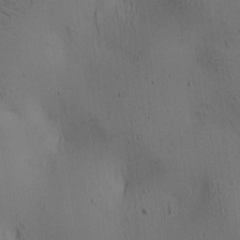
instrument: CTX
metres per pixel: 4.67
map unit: lAa
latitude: 6.1578
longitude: -114.1199
